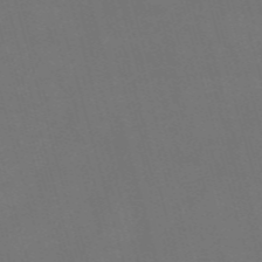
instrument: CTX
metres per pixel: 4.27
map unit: Nve
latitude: -59.1809
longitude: 62.2550
